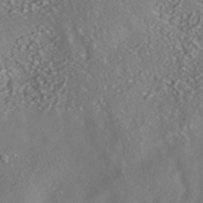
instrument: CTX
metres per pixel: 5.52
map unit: HNhu
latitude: -41.1242
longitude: 102.6707
